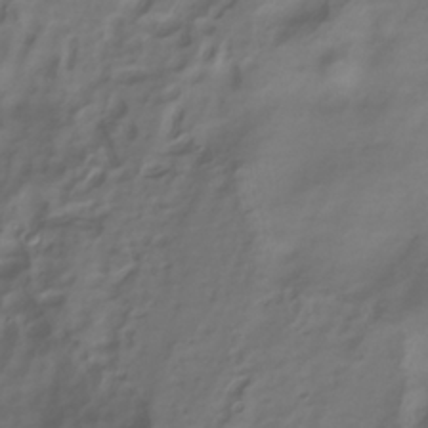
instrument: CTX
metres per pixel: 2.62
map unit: Hve
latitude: -31.1053
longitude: 94.4629
